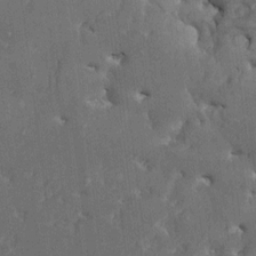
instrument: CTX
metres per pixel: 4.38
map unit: HNhu
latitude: 4.1578
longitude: 7.4076
